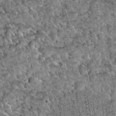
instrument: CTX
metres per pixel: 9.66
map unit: Hto
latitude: 34.7813
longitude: -52.2144
